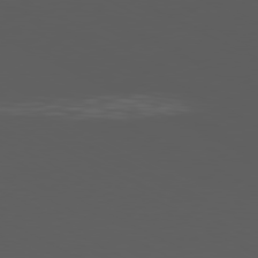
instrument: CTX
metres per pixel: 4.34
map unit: Ap
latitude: -80.9731
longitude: -62.6869
